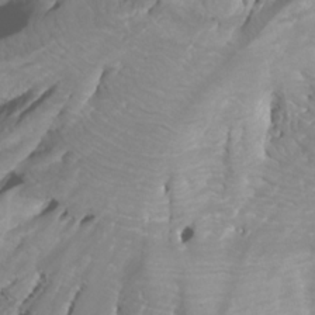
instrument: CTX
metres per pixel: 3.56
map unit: Htu
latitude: -9.9745
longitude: -74.9514
